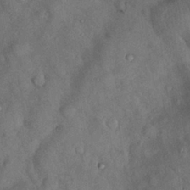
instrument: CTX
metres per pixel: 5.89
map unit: Nhu
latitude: 26.8947
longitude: -70.7435
